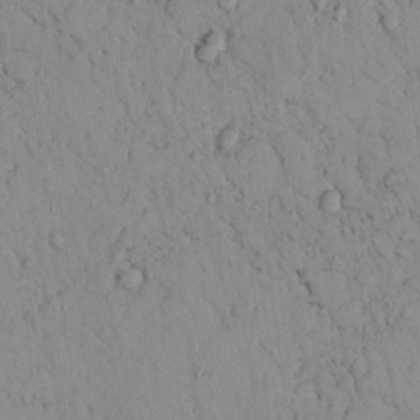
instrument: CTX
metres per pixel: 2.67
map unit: lAvf
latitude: 8.9892
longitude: 168.8219
